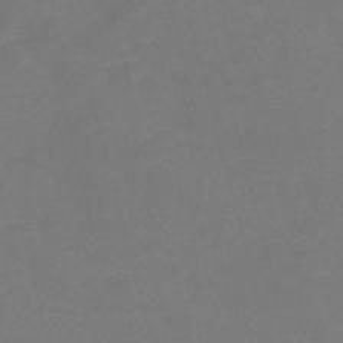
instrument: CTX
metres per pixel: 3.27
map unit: Nve
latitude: -58.4062
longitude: 58.0283
